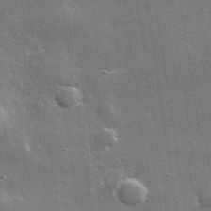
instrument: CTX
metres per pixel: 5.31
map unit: lHvf
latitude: 32.1011
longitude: -91.4049
